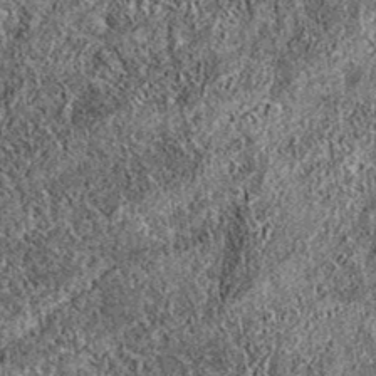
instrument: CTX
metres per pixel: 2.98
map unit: eAb
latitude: 36.7435
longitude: 110.7841
